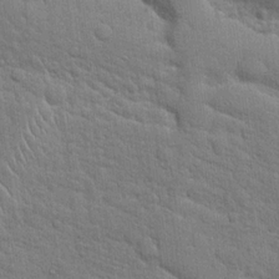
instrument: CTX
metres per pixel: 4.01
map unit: Hto
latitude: 19.4048
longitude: -51.7260
